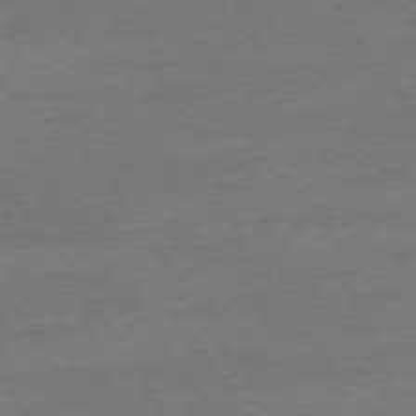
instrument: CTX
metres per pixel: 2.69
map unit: Ap
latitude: -74.5763
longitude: -86.0444
